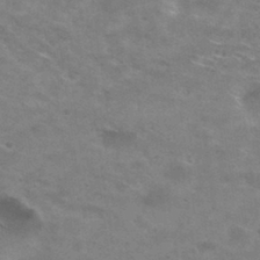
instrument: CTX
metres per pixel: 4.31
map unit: Hto
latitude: 30.4034
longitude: -47.3482
